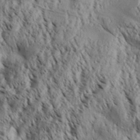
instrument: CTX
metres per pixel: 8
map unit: Aa
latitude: 30.6302
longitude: -137.8206
